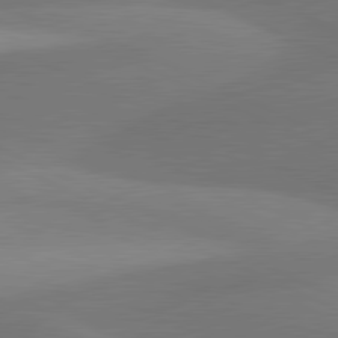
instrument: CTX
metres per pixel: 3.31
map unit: lApd
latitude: 81.1403
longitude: 125.6911
